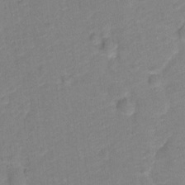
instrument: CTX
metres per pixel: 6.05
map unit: Hto
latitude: -0.0094
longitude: -34.4979
